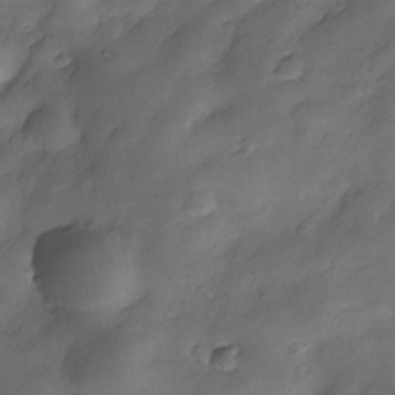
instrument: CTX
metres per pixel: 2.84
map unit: Nhe
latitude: -34.0850
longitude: -143.7450
